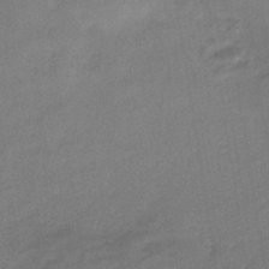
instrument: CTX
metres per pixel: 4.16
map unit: HNhu
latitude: -44.0094
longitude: 90.8219
